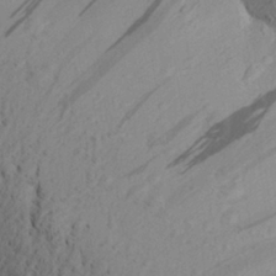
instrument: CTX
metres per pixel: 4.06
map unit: Aa
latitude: 28.4034
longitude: -131.7072
